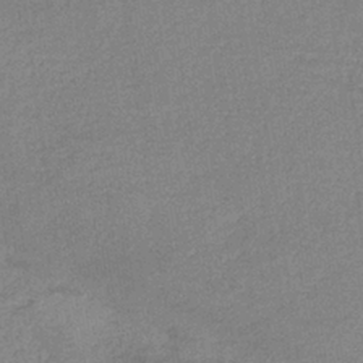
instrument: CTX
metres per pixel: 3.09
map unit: HNb
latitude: -36.6329
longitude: 57.0675
